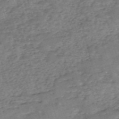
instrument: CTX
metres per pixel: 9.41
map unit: eHh
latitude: -55.3888
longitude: -90.7435
